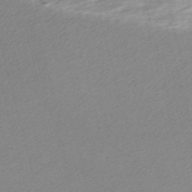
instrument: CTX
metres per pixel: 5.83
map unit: Nve
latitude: -58.2928
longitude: 54.0661
